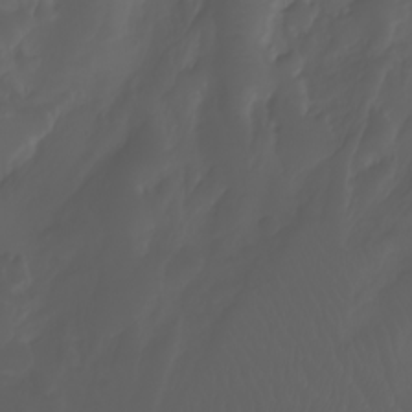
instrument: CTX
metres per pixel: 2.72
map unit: Nhu
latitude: -7.5777
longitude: -84.3278
